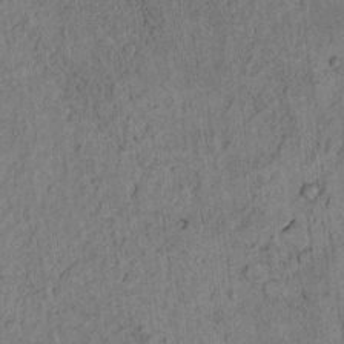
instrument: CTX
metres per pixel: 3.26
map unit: lAvf
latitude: 3.9906
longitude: 158.7085
